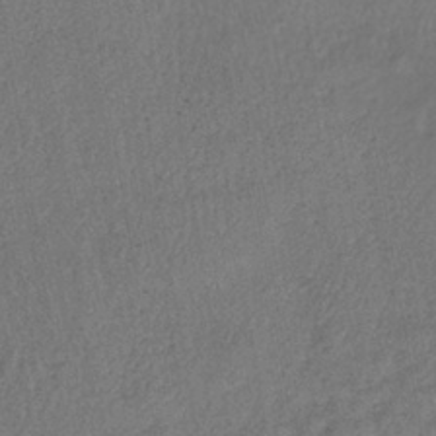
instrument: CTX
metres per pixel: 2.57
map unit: lHb
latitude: -39.1809
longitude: 72.9541
